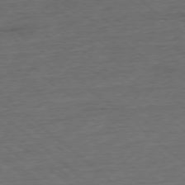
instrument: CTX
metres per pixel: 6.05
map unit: Ap
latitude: -78.0850
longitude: -85.6316
